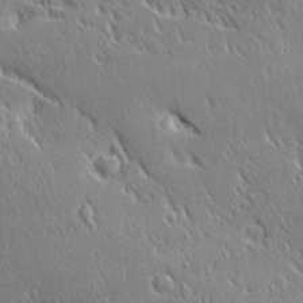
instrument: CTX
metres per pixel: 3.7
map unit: Ave
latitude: 21.2348
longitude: -136.4034
